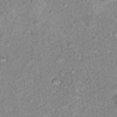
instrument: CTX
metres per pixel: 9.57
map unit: Nhu
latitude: 17.5938
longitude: -34.3278
